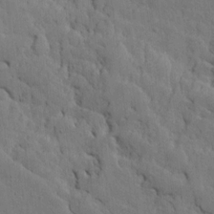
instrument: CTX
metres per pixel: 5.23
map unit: Ave
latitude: 13.9717
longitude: -131.8773
